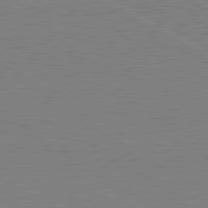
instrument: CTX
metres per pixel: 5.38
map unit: lApd
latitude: 81.0836
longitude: 151.5399
